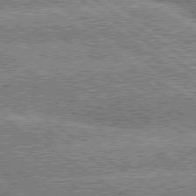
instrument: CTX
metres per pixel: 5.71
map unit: lApd
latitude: 80.0822
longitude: -151.1403
